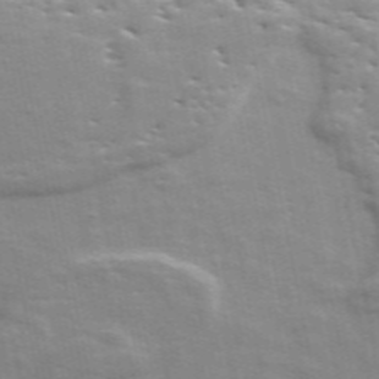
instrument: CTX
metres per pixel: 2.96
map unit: ANa
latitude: 49.4426
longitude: -80.0255
